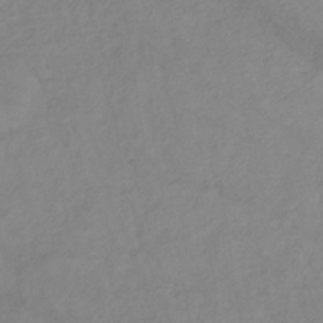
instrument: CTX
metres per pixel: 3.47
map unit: lHb
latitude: -34.7652
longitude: 71.6155
